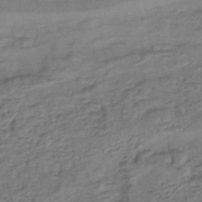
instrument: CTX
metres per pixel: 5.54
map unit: lHb
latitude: -42.7463
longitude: 78.5762
